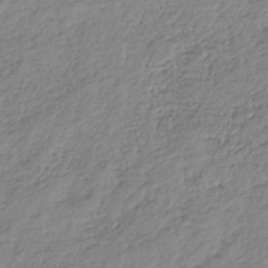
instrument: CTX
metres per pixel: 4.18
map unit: HNhu
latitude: -36.9541
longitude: 32.5763
